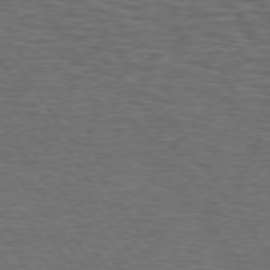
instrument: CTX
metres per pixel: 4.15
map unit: Hpe
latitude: 74.4601
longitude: -132.7246
